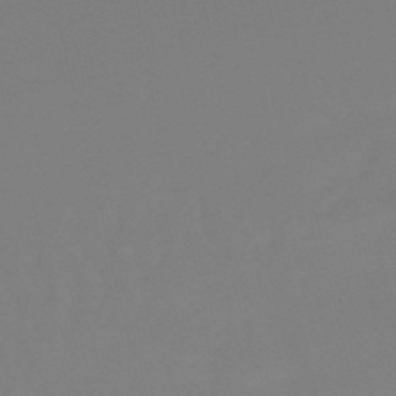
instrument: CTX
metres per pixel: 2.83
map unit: lHb
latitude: -49.2943
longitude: 76.2739
